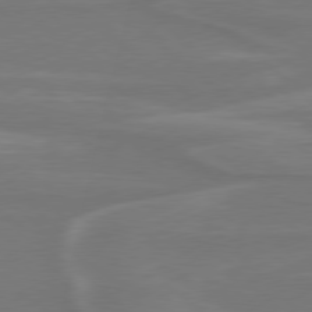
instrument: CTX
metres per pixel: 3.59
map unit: Hpe
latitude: 78.2712
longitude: -125.8016
